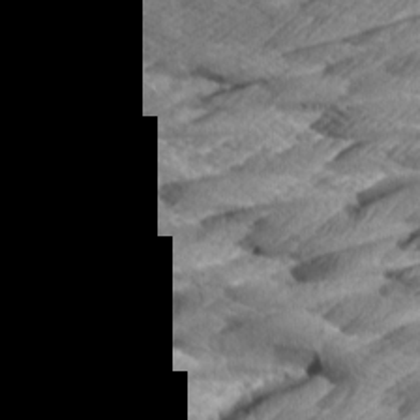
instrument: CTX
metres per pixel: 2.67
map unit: Aa
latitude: 8.6113
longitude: -134.7246
